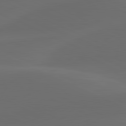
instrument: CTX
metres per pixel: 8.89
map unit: lApd
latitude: 80.7624
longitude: -82.6112
